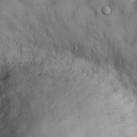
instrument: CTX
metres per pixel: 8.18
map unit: Hto
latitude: 12.5357
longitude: -58.1767
